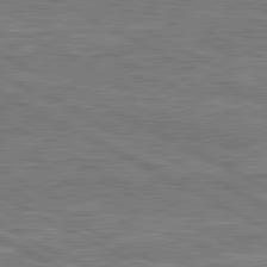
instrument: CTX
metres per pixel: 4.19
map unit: lApd
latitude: 80.8758
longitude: -171.8016
